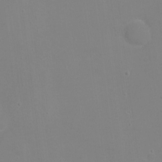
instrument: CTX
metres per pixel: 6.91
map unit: Ht
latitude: 1.1214
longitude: -33.8394
